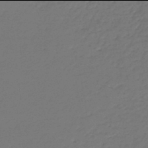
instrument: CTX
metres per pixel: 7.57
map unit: lHb
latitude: -46.0094
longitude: 63.1053
